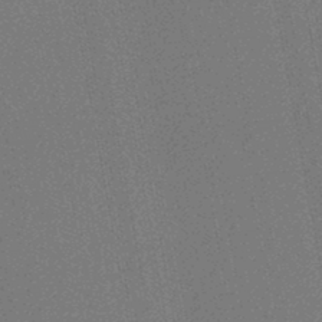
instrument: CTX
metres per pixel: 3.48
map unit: lHb
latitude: -45.1809
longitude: 74.5574
